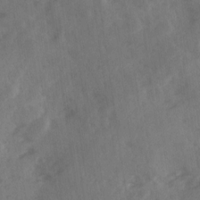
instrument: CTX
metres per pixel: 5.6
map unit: Ave
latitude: 18.5923
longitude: -131.1404
